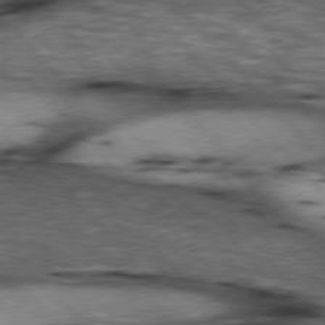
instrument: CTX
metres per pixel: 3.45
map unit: lApd
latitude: 77.0080
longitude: -49.4804
